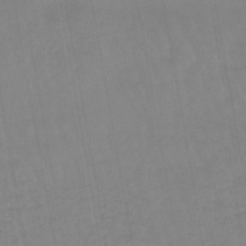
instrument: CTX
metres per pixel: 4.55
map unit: eHb
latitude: -45.1620
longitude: 79.9178
